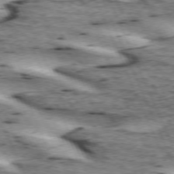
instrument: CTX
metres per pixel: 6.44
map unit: lApd
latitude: 72.9136
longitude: -54.0822
